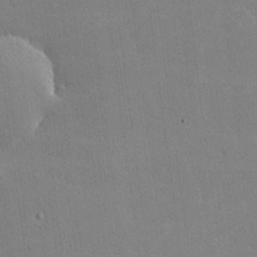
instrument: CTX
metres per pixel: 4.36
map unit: lHvf
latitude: -10.6896
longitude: -102.4601
